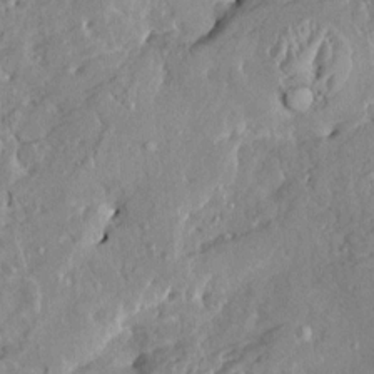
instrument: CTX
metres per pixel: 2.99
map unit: HNhu
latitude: 4.5357
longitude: 3.6532
